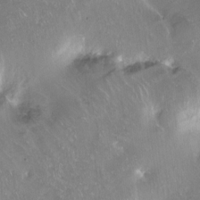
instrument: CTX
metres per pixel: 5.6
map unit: Hto
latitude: -13.7856
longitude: -42.1578
